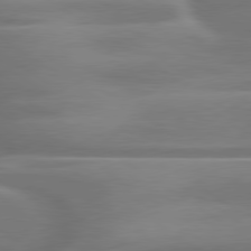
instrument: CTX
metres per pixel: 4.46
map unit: lApd
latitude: 79.8017
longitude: -127.4804
